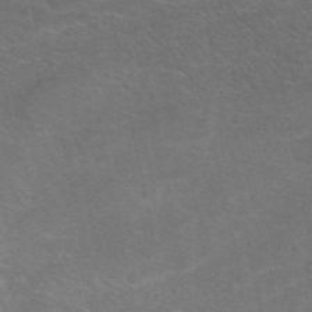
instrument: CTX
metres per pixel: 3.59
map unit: eAb
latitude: 48.5168
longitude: 118.6141
